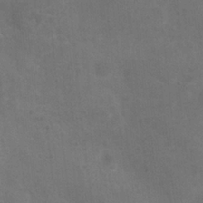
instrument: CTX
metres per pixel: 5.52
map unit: Nhu
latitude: 6.6301
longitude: -24.2144
